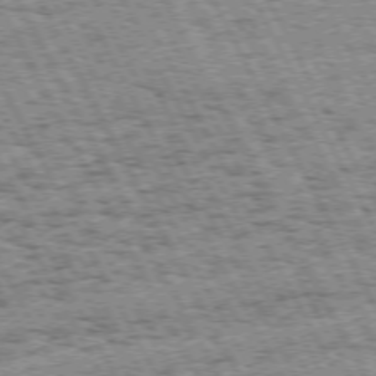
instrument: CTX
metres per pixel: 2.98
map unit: Hpe
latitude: 72.1200
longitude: -125.1025
